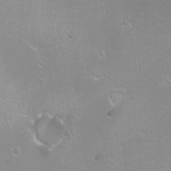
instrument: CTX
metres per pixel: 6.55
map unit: Nhu
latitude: -7.3698
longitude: -46.0255
